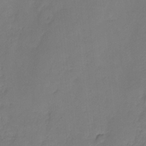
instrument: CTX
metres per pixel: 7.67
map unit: HNhu
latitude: -27.2753
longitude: 75.1809
